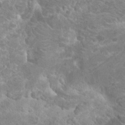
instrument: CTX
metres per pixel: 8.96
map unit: Hto
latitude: 22.3467
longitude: -39.0458
